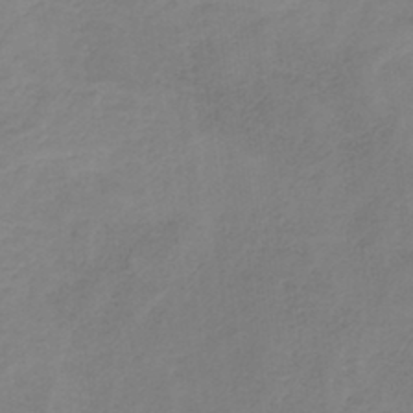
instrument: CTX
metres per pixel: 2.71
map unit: HNb
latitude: -33.6722
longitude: 57.0486
